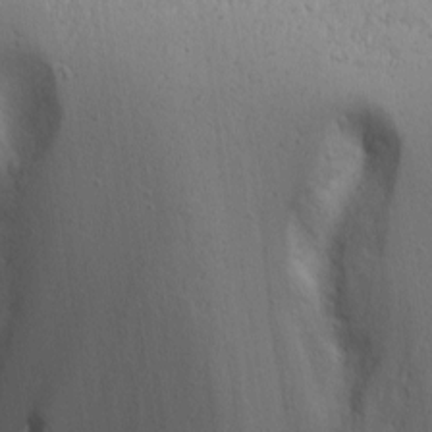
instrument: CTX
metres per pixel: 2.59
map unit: eHh
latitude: 3.8583
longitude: -78.8947
